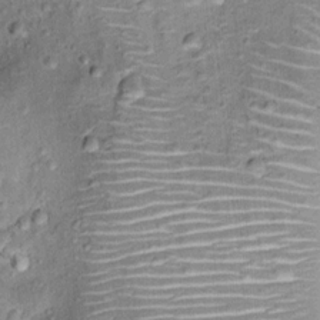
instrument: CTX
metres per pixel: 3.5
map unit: Ht
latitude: 10.4034
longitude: -37.9339
